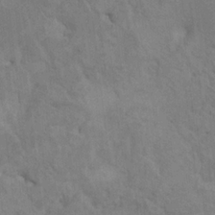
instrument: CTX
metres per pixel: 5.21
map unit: HNhu
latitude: 4.2333
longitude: 4.6329
